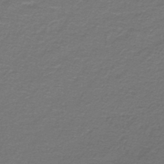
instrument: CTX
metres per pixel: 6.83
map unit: lHb
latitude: -43.6154
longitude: 56.9730
